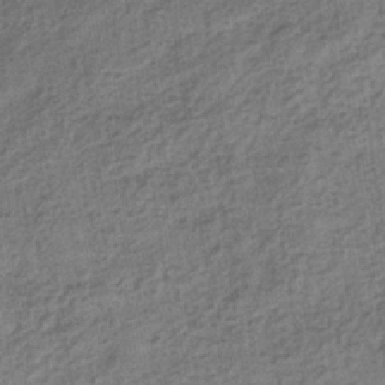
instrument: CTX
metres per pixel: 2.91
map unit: eHb
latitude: -33.8989
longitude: 77.7100
